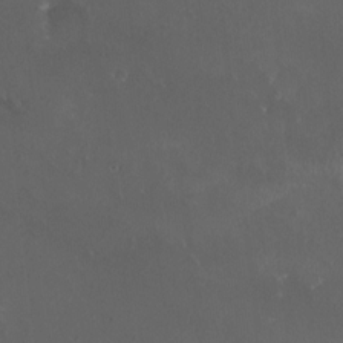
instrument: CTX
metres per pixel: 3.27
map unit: HNhu
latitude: 1.6127
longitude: 5.5399
